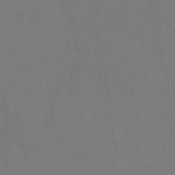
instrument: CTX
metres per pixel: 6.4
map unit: eHh
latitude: 6.8002
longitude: -66.2522
